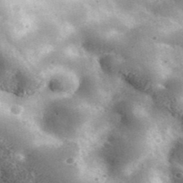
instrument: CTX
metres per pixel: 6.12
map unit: lHvf
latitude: 40.5923
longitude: -90.0255
